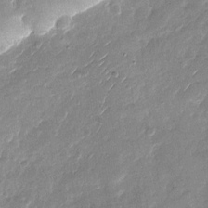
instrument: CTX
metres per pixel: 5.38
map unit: Nhu
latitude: -27.8800
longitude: -62.1011
